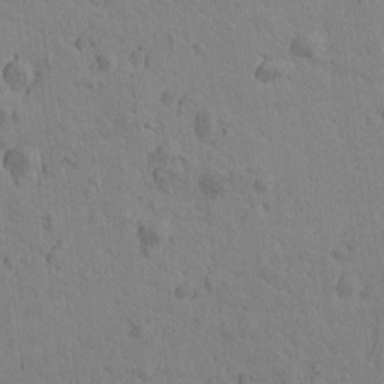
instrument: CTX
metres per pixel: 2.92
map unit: Htu
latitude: -0.3118
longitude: -175.6127
